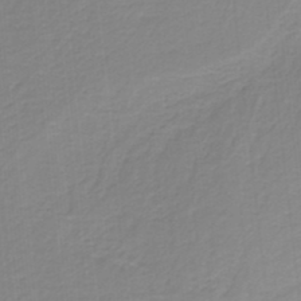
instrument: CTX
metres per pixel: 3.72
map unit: HNb
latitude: -37.2942
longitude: 55.5210
